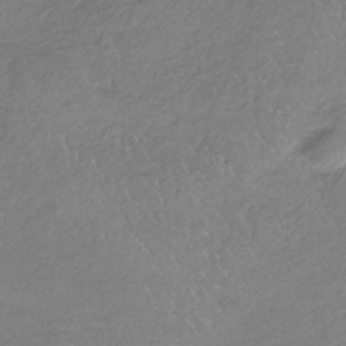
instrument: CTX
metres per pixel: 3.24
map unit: HNb
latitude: -35.2187
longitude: 55.6911
